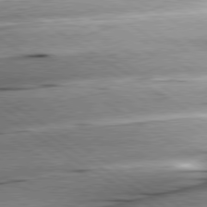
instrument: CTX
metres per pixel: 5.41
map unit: lApd
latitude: 79.7639
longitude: -156.0822
